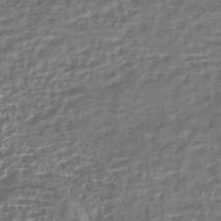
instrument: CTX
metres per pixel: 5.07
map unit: HNhu
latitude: -43.2753
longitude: 107.0487
